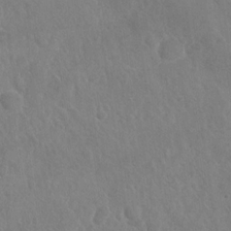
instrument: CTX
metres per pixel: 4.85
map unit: Nhu
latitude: -30.1794
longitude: -61.8961
